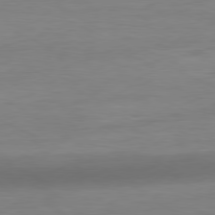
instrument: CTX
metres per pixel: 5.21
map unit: Ap
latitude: -81.2187
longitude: -77.0080
